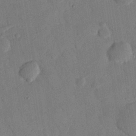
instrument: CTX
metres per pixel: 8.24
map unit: eHh
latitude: 26.0444
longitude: -76.9702
